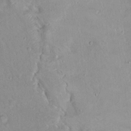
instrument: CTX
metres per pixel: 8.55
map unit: Hto
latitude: 16.0822
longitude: -40.7246
